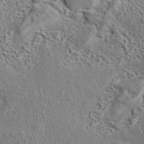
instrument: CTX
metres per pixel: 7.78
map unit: ANa
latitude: 41.0080
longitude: 17.9556
